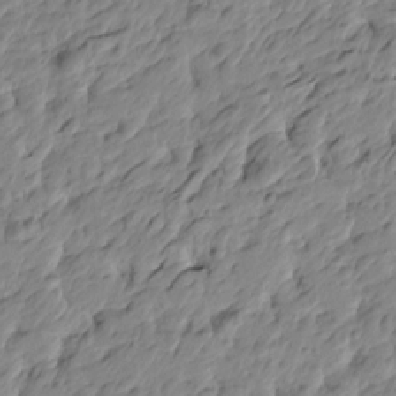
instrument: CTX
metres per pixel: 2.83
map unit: Htu
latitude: -4.1605
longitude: 178.8219
